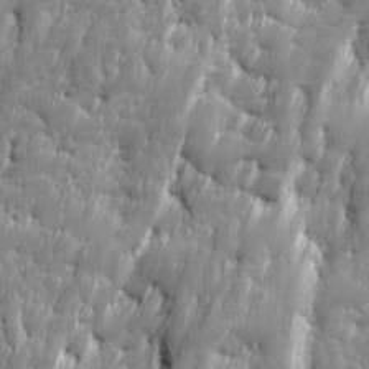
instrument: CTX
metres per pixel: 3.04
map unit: Ave
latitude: 16.2523
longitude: -135.5749
